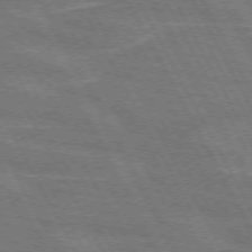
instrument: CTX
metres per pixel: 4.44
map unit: lApd
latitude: 71.7072
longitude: -55.0269
